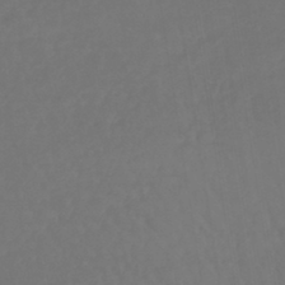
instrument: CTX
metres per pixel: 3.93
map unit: lHb
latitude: -43.0108
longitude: 66.9353
